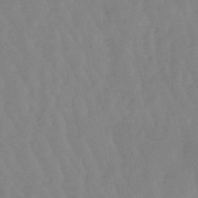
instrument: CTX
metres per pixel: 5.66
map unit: lHb
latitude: -48.7086
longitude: 78.3495
